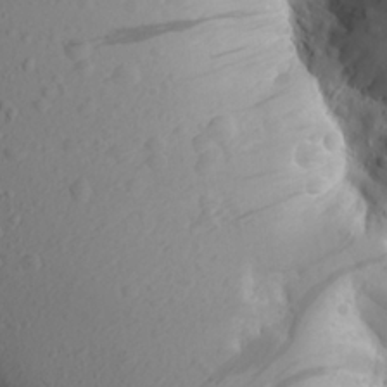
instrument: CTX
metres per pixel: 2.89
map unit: Aa
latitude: 23.7072
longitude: -145.0647
